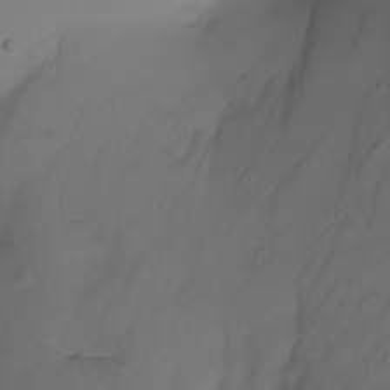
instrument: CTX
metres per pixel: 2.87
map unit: Nhu
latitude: -7.1431
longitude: -81.0080
